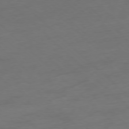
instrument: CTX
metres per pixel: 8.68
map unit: Hpe
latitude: -78.0661
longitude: -21.1970
